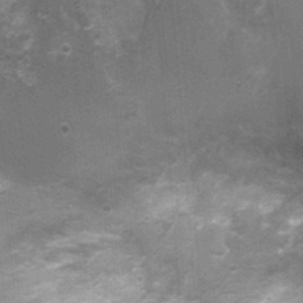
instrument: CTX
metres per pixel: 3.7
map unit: Nhu
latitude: 3.7638
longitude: -18.0633
